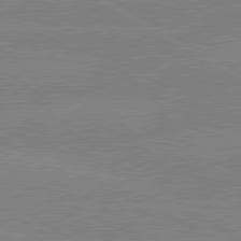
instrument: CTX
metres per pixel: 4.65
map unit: lApd
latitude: 80.4601
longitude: -126.1956
